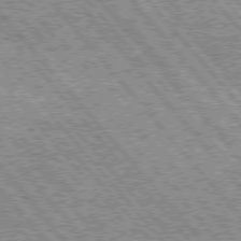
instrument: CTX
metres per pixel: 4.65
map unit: Hpe
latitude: 75.4426
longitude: -157.5749
